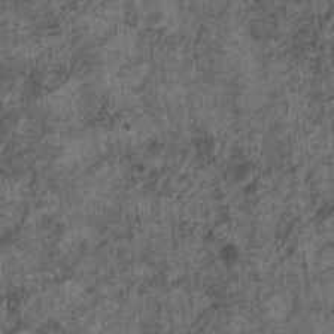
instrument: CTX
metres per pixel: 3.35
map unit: HNhu
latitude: 0.4412
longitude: 5.2376
